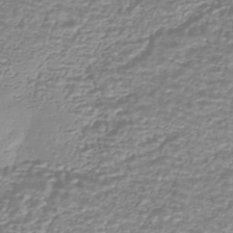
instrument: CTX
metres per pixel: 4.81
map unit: HNhu
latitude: -44.3306
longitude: 98.8975
